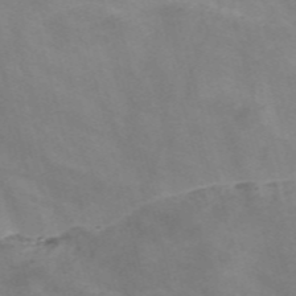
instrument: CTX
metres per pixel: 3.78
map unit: Nve
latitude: -58.3117
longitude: 58.5195
